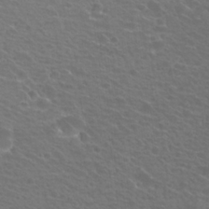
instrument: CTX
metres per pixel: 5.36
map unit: Hto
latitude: 23.4993
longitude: -30.9325
